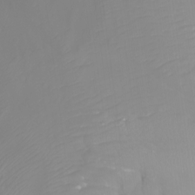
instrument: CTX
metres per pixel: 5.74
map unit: Ht
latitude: -3.1998
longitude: -61.8205
